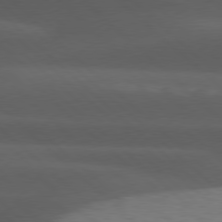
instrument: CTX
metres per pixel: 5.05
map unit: lApd
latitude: 77.6127
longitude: -54.1200
